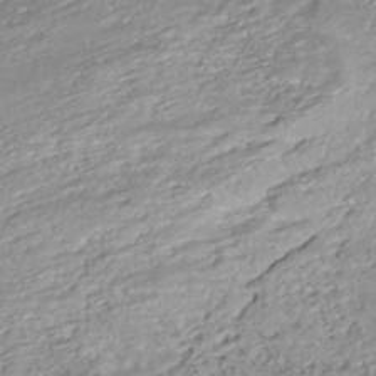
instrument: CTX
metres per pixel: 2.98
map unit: ANa
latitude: -42.3873
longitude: 109.2943
